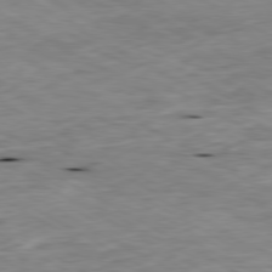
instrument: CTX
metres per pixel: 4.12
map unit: Ap
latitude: -80.4440
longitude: -81.2348
